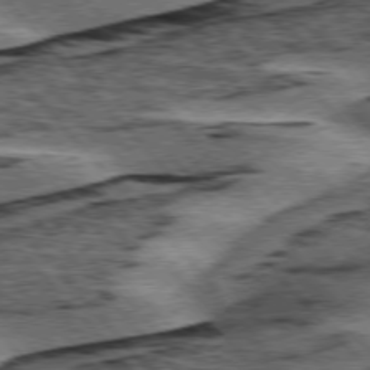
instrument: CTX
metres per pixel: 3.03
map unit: lApd
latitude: 76.2144
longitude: -77.7827
